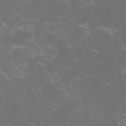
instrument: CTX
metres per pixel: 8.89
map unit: lHvf
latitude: -14.9542
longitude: -101.4993
